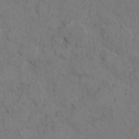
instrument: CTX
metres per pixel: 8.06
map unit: eHh
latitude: 7.7450
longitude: -62.9136
